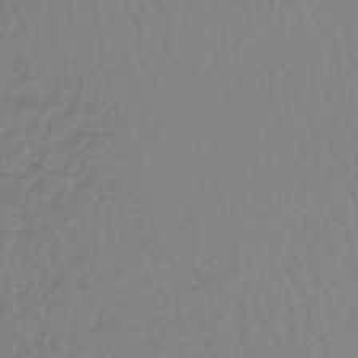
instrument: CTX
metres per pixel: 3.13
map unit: lHb
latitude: -45.2187
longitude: 66.0661
